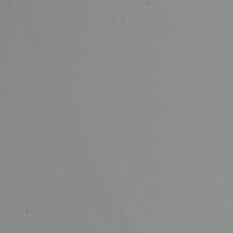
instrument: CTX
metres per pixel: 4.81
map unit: Nhu
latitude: -6.1983
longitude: -93.3481
